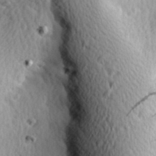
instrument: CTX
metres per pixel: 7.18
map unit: Hve
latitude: 23.6694
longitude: -97.4237
